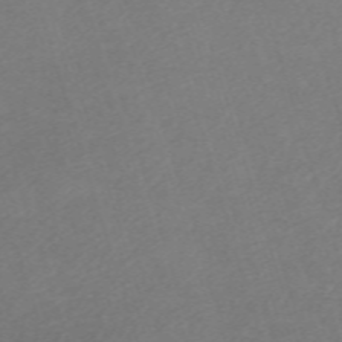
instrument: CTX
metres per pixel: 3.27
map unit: eHh
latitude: -61.9178
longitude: 49.6533
